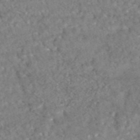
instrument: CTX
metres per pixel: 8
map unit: HNhu
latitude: -48.0283
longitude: 102.3117
